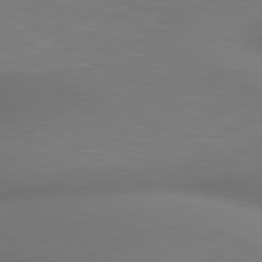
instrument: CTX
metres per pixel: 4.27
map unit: lApd
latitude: 80.3656
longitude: 120.8030
